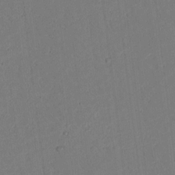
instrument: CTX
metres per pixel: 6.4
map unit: lAvf
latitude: 9.2726
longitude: 167.7289
